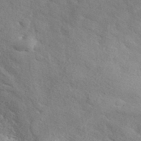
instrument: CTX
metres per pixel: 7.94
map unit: ANa
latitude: 39.1970
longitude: 21.0675
